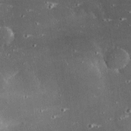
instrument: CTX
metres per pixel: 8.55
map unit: eHh
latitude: 23.9717
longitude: -90.3656
